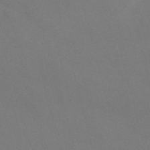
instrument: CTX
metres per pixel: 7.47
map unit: Nve
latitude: -58.1227
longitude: 57.2376
